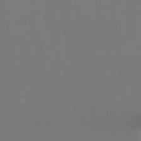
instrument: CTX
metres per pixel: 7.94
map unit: HNhu
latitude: -2.2361
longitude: -3.7827
